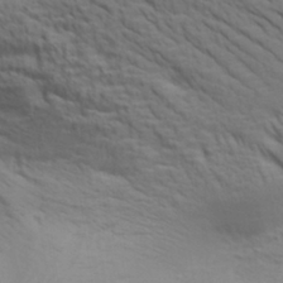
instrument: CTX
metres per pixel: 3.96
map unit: Aa
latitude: 30.5546
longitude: -134.8191
